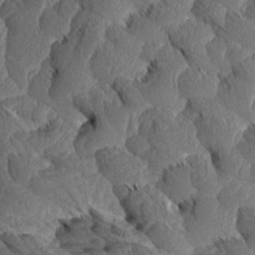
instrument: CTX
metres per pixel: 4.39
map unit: Aa
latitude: 8.6680
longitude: -130.8002
